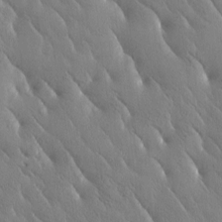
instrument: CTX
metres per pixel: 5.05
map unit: Htu
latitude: -1.2187
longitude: 175.2187
